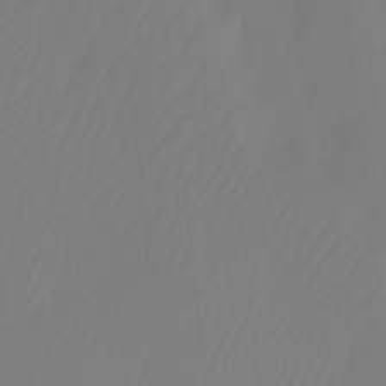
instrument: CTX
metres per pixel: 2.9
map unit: Htu
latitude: -14.6141
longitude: -48.3656
